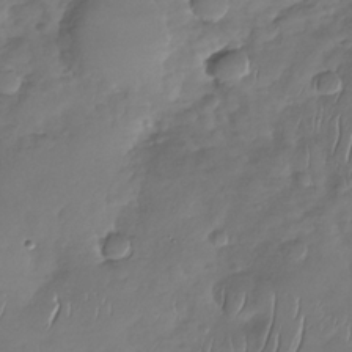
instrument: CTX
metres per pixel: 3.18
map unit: Nhu
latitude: -29.7856
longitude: -61.7827
